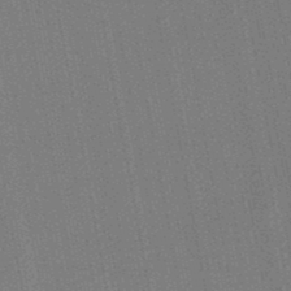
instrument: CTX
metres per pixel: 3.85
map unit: lHb
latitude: -47.0675
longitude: 70.6330
